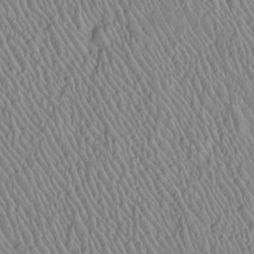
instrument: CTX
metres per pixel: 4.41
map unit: Htu
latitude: -6.4629
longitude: 153.1242
